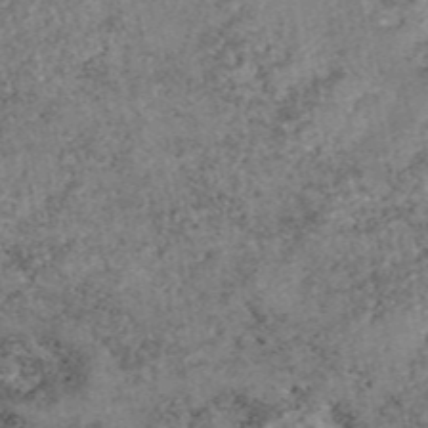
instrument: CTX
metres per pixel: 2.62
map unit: eAb
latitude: 47.0459
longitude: 118.4251
